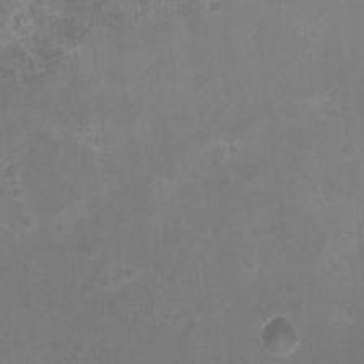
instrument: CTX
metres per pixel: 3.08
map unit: HNhu
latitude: -2.3684
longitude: -0.6868
